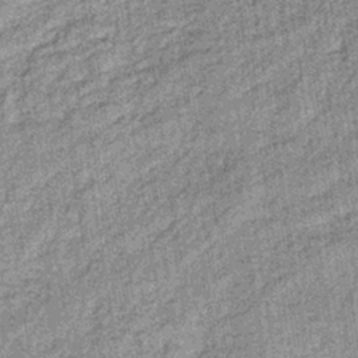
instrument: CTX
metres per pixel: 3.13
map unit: lHb
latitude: -37.1809
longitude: 64.2173
